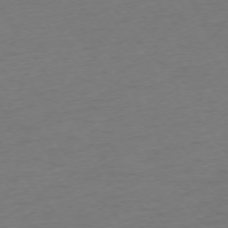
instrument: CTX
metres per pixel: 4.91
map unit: Ap
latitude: -74.7841
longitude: -71.3670
